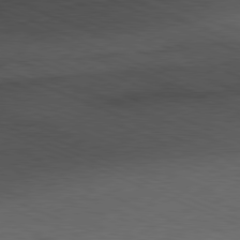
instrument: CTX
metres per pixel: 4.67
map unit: Ap
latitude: -81.6155
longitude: -82.9891
